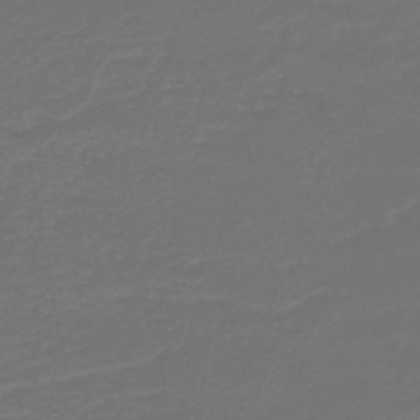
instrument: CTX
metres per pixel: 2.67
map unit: HNb
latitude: -47.6533
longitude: 54.1606
